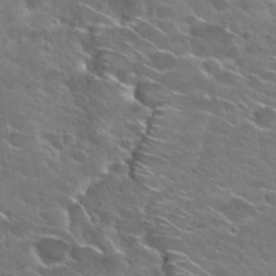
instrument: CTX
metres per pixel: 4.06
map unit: Hto
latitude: 25.5749
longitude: -43.4238
